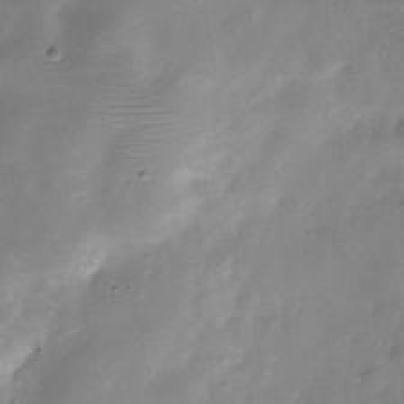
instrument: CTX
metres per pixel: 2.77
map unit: Hve
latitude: -31.0486
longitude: 92.4818
